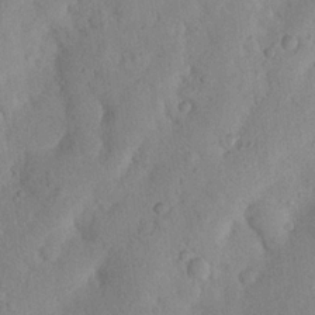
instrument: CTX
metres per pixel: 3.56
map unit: Nhu
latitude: 20.7058
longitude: -74.4412
